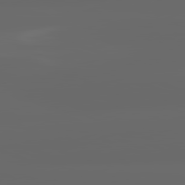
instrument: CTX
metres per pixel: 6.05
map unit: lApd
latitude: 82.0822
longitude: -168.8947
